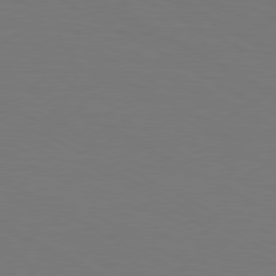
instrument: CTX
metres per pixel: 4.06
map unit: Hpe
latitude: 78.8002
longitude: -119.9150
